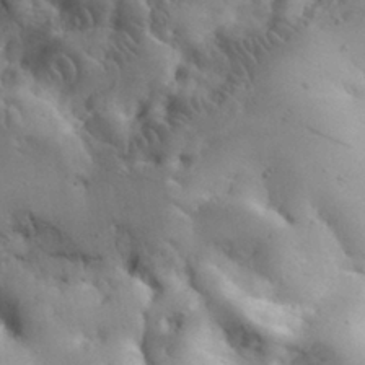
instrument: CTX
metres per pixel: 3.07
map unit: eHh
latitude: 30.5735
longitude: -68.1389
